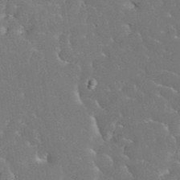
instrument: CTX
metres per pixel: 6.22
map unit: eHh
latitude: 34.8191
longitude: -64.0822
